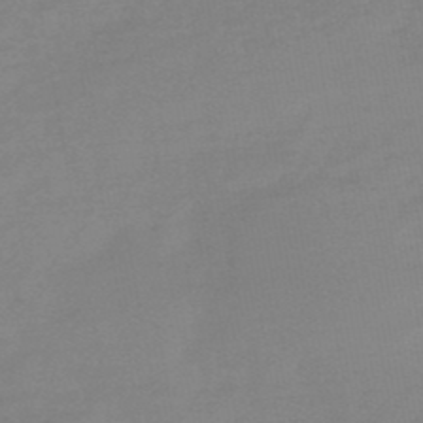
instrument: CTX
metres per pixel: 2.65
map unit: HNb
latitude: -50.1984
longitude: -39.0269
